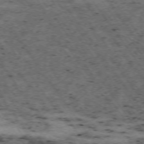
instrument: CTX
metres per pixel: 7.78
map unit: Hpe
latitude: -74.2551
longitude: 4.3495
